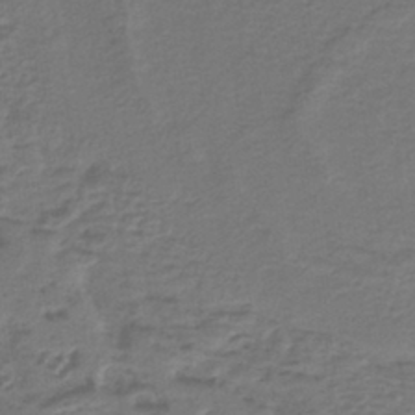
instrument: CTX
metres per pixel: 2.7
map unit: lHb
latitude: -38.4440
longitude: 57.8989
